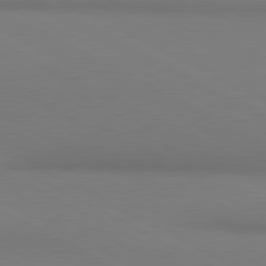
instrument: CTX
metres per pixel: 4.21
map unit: lApd
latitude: 80.8380
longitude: 145.7478
